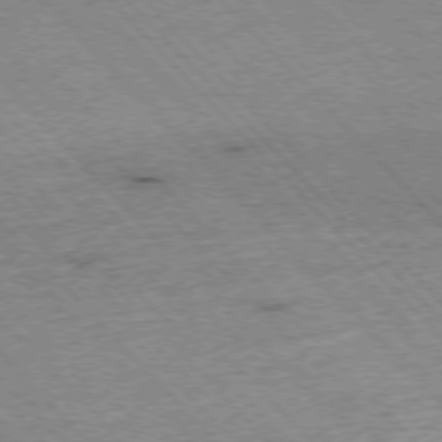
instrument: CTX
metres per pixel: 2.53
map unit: Hpe
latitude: -76.4251
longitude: -15.8962
